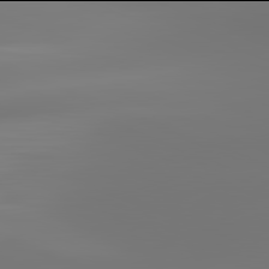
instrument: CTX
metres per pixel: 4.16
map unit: lApd
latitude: 81.9906
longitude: -150.3089
